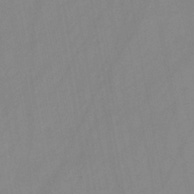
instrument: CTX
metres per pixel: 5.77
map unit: HNb
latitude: -46.2361
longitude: -38.6490
